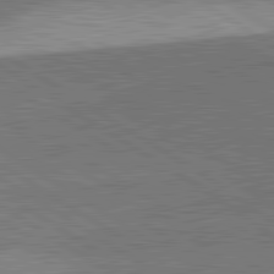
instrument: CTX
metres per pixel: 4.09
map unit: lApd
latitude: 81.7261
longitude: 140.5385
